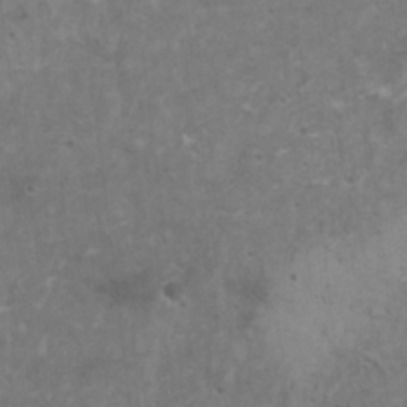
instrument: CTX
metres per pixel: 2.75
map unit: HNhu
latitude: -0.8597
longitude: 2.5573
